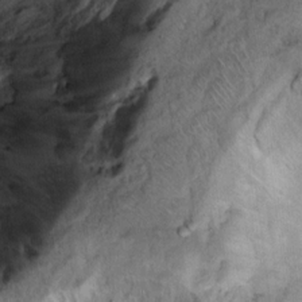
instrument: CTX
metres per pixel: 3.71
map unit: Ht
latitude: 9.0648
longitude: -32.3467
